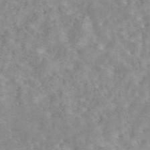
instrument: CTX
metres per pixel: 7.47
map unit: eAb
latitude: 44.6112
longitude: 115.9745
